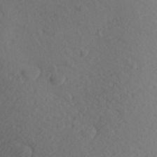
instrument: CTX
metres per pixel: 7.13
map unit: Aa
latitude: 27.3860
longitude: -142.7435
